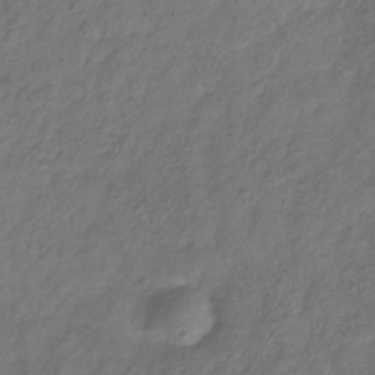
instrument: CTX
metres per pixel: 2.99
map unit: Hve
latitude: -33.1998
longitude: 91.6155
